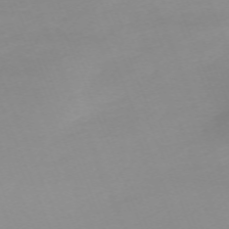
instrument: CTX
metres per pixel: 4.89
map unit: Nhu
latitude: -67.7289
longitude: 38.1228
